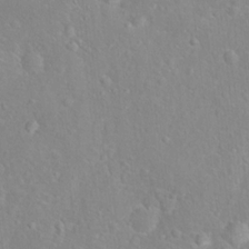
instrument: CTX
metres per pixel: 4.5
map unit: Hto
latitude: 16.3845
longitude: -42.1011
